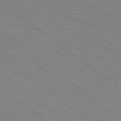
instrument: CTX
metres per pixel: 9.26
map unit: lApd
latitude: 79.3671
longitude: -148.2711
